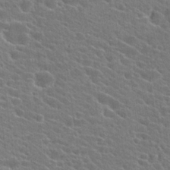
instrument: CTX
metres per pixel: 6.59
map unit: Hto
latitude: 24.2711
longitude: -40.8380
